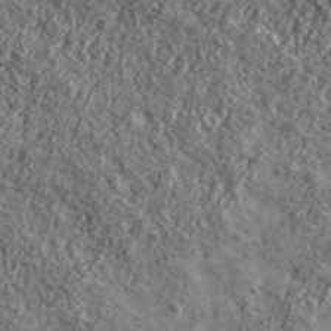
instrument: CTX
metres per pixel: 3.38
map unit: lHvf
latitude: 41.2536
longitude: -90.1578
